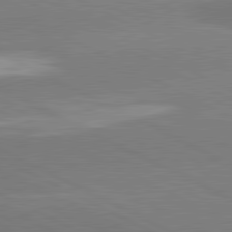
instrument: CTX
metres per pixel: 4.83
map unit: lApd
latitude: 81.2915
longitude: -153.7828
